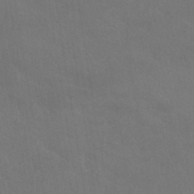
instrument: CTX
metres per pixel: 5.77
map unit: HNhu
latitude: -39.8611
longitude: 97.3888
